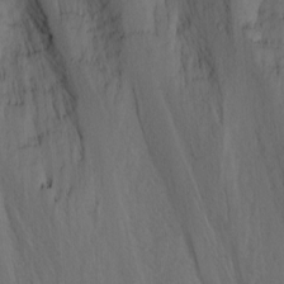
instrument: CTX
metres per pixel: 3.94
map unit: Nhu
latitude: 0.0633
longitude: -76.5168
